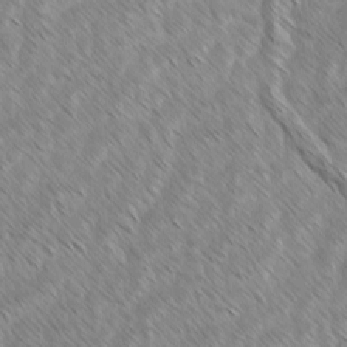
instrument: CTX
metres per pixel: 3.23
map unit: lAvf
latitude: -1.6911
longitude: -113.9339
